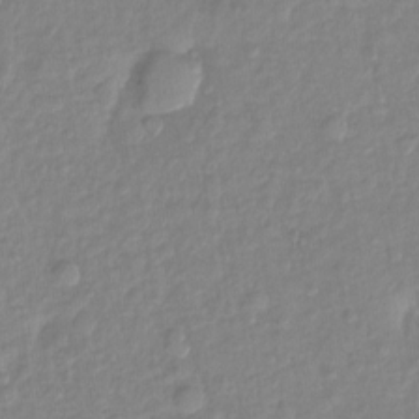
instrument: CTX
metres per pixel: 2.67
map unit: Ht
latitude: -13.9556
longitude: -58.1389
